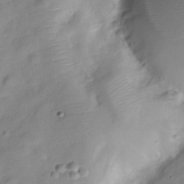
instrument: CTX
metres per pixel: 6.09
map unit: Hve
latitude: -28.5952
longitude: 93.2565
